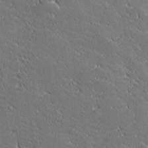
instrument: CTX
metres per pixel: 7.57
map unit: lHvf
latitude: 26.9325
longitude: 141.8233
